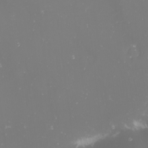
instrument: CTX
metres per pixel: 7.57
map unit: Nhu
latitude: -0.8219
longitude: -81.1214
